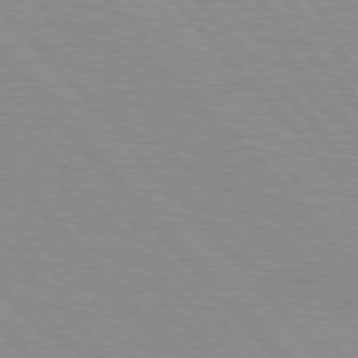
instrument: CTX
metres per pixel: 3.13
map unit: Hpe
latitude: 76.6112
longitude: -153.7072
